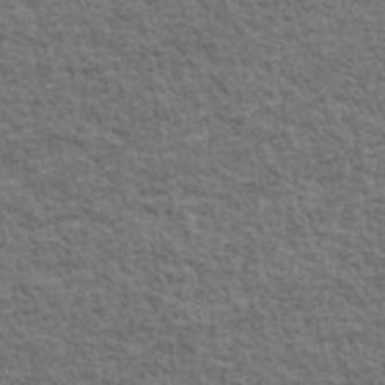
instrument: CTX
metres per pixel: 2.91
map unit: lHvf
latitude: 37.9339
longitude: -89.4427
